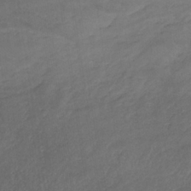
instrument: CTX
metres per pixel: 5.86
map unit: eHb
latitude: -33.1431
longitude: 68.5006
